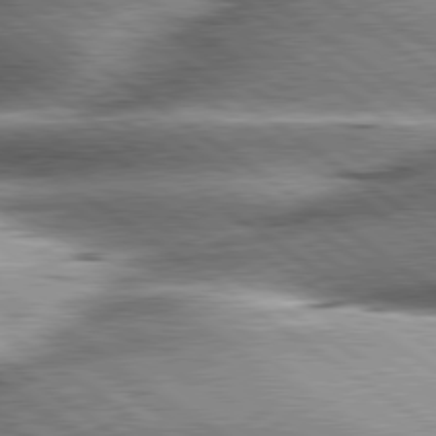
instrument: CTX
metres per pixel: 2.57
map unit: lApd
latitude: 80.1011
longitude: -140.8002
